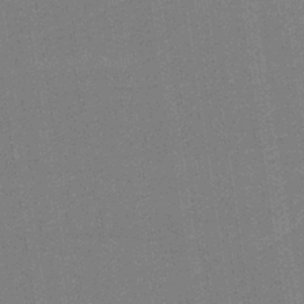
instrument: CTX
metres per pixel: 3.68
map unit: HNb
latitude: -37.3509
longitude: 56.9919
